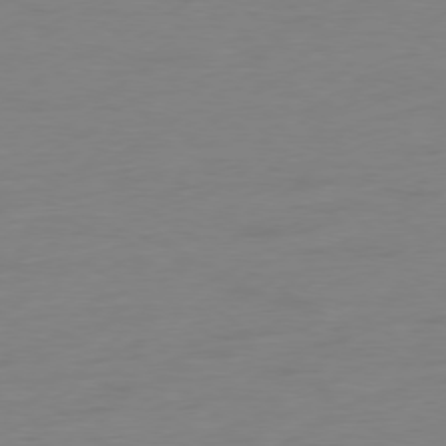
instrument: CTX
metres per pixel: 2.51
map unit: Ap
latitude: -78.2361
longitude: -76.5734
